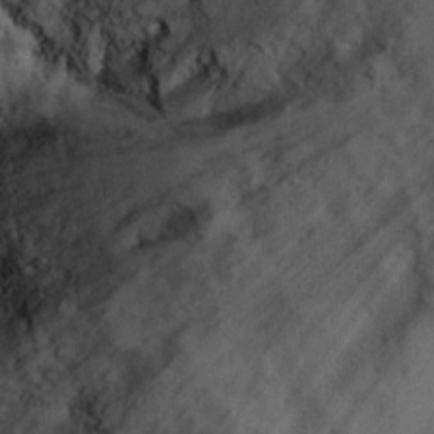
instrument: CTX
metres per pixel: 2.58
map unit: Ht
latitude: 4.5168
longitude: -28.6301
